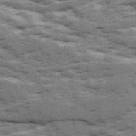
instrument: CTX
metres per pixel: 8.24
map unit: Ave
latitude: 18.1955
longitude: -129.6316
